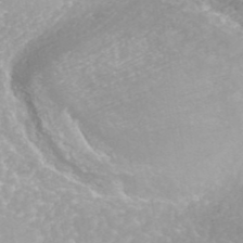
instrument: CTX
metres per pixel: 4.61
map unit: ANa
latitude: 43.8583
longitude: 23.7856
